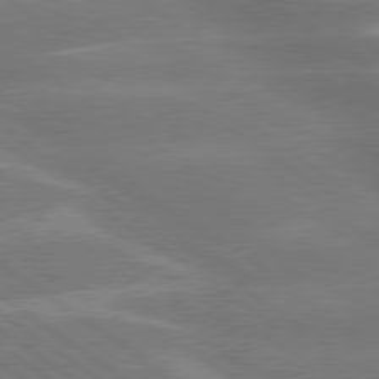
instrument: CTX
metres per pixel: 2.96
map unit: lApd
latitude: 79.8395
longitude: -121.4238
